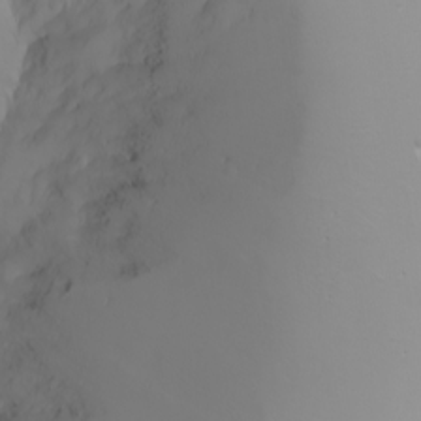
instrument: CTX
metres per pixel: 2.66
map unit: Nhu
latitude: -6.5196
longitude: -83.9906
